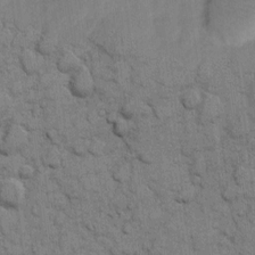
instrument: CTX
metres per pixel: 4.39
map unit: eHh
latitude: 8.2901
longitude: -65.3671
